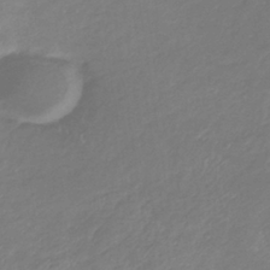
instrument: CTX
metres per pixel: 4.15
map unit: lHb
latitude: -37.6155
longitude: 73.6533
